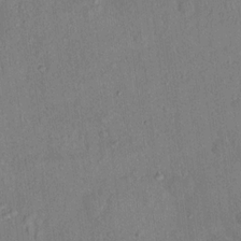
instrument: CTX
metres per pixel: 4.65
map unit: Ht
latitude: 14.5924
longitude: -40.0633
